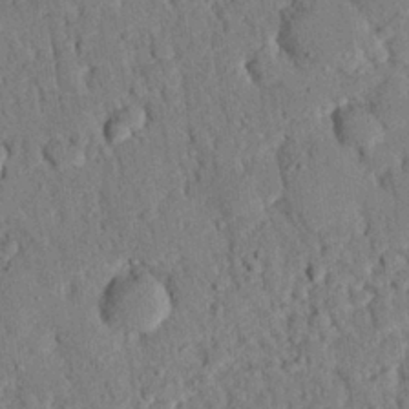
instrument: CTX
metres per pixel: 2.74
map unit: eHh
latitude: 26.5546
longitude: -79.2159
